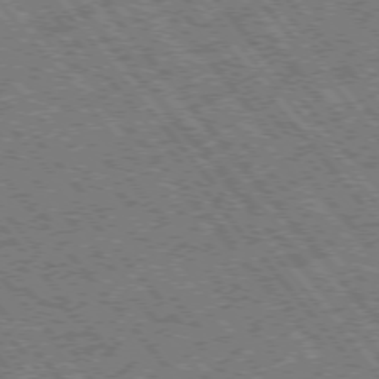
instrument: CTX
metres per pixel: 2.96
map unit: Hpe
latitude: -76.4251
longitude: -20.5168
